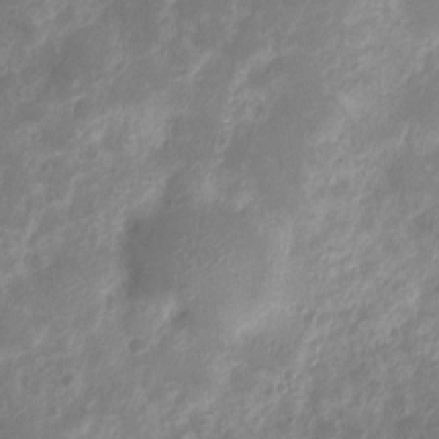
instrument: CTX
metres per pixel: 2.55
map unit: Nhu
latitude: 4.5735
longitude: -18.4979
